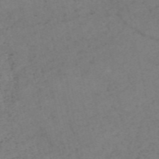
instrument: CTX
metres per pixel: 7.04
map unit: HNb
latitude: -55.1242
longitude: -47.7828
